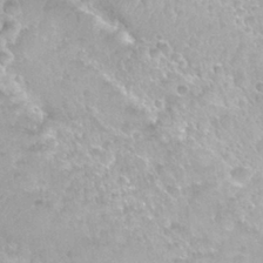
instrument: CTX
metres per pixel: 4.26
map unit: Nhu
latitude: 27.7828
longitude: -55.0269
